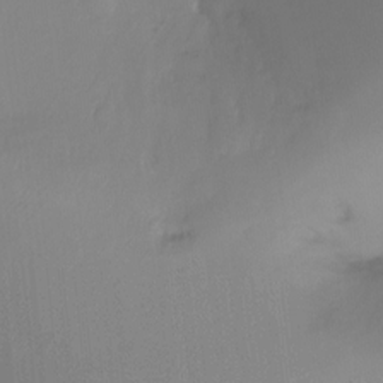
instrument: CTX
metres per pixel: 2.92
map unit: Ht
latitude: -17.2565
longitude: -47.3104
